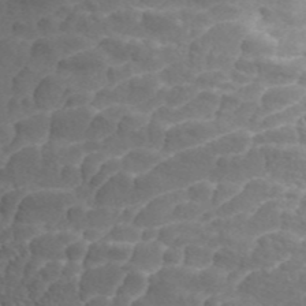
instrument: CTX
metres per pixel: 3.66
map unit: ANa
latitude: 44.5168
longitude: 38.1983
